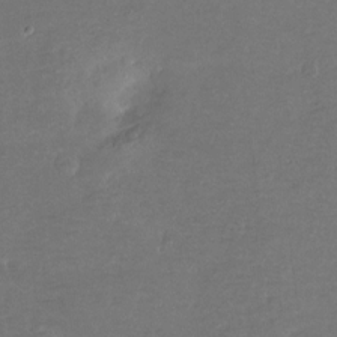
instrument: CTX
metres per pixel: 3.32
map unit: Hto
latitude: -7.7288
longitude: -36.1200
